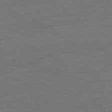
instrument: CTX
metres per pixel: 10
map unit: Ap
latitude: -80.1795
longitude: -92.6679
